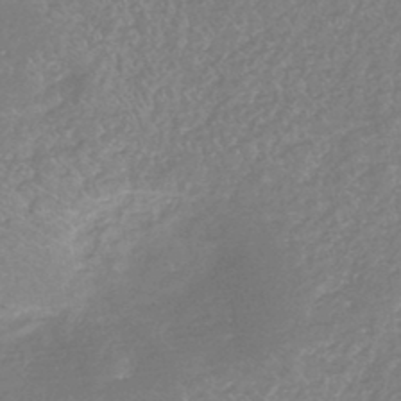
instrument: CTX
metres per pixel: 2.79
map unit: HNb
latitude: -44.5007
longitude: -38.0822
